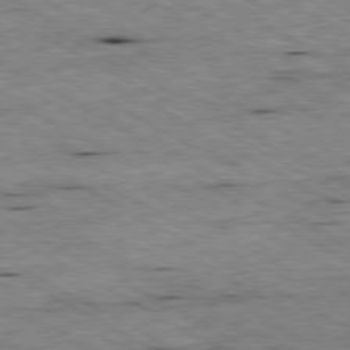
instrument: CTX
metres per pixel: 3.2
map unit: Ap
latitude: -80.4818
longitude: -85.4993
